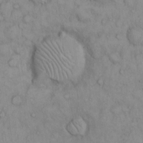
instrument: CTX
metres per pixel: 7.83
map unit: Hto
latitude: 12.8947
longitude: -57.8772
